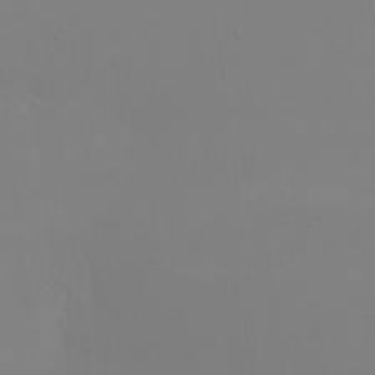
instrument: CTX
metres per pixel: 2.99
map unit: eHh
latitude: -5.2376
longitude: -83.6316
